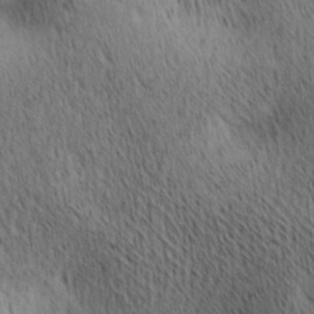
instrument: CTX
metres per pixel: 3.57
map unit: lAa
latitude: 10.8947
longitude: -108.1955
